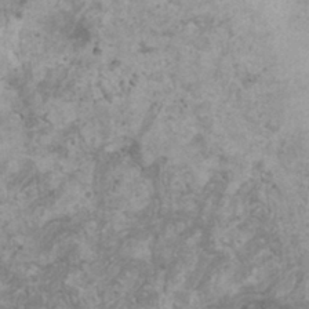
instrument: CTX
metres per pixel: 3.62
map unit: HNhu
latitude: -0.5385
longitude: 2.9352
